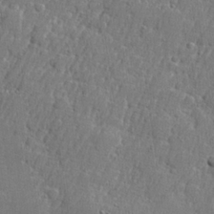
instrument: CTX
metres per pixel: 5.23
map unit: lHvf
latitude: 23.9339
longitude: 141.3132
